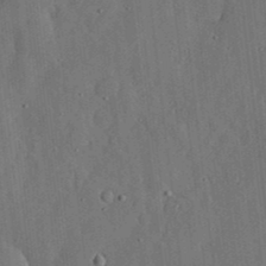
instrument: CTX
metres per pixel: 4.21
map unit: lHvf
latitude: 18.8380
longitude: -112.8947
